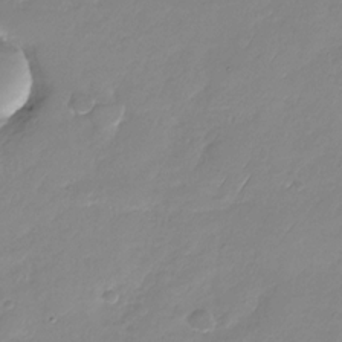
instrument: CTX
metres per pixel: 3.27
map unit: Nhu
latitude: -28.2551
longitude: -61.5938
